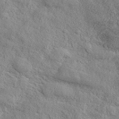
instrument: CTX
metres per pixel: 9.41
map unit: lHvf
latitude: 37.6316
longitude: -87.5182
